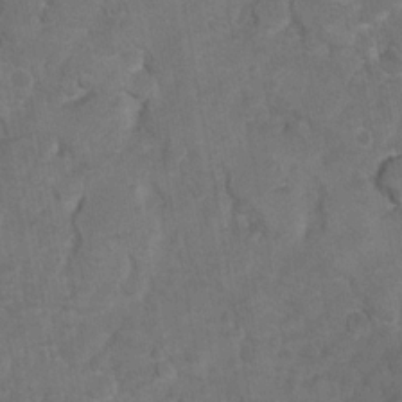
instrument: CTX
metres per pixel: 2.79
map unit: Hto
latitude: 8.7246
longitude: -35.6316
